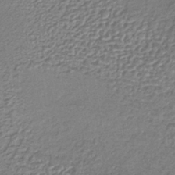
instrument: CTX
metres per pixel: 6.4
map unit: lHb
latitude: -36.0850
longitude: 59.6532
